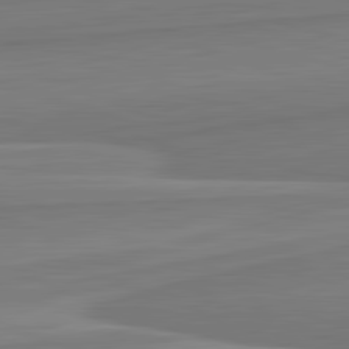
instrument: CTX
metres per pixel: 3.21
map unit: lApd
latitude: 82.4601
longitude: 170.5385
